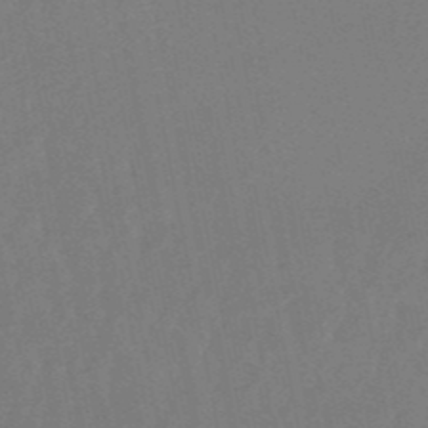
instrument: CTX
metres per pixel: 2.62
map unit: lHb
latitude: -50.3873
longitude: 81.5966
